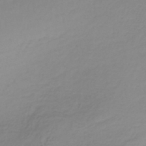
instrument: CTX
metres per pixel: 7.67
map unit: lHb
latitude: -36.6707
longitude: 61.8233
